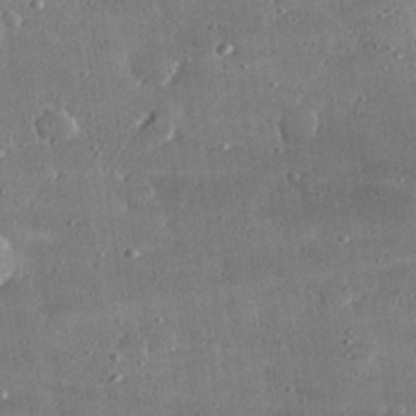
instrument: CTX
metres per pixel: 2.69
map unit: lHvf
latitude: 31.2348
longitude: -89.8206
